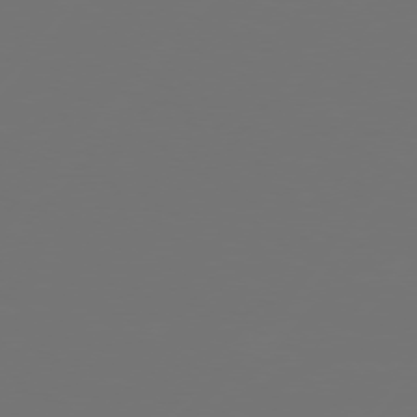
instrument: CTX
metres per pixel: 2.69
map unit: Hpe
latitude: 75.1403
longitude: -129.6127
